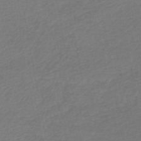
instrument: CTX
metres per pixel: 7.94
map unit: HNb
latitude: -47.4454
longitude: 56.0850
